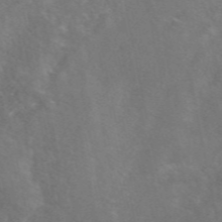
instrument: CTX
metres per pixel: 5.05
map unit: eAb
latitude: 48.4223
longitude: 118.5007
